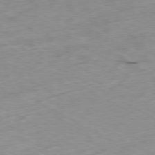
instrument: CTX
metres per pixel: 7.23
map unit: Ap
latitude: -79.1998
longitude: -69.0270
